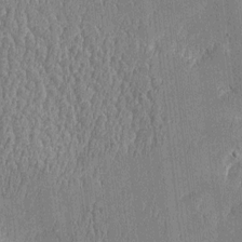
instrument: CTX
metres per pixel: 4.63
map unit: Htu
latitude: -5.6344
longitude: 176.3306
